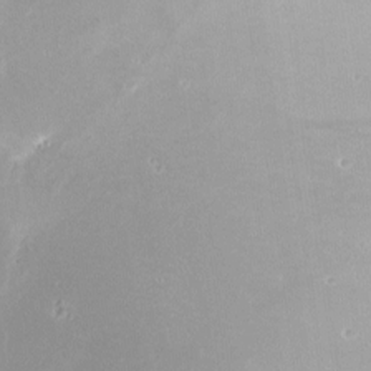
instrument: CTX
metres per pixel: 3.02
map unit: Nhu
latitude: -8.8597
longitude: -42.2145
